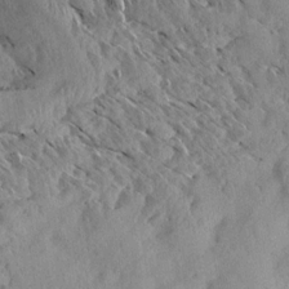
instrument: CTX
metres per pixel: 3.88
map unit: Aa
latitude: 13.1403
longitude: -141.6504
